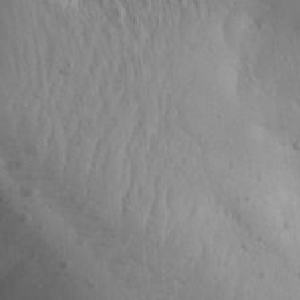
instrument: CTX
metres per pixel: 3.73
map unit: Aa
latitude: 13.2537
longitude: -142.1200
